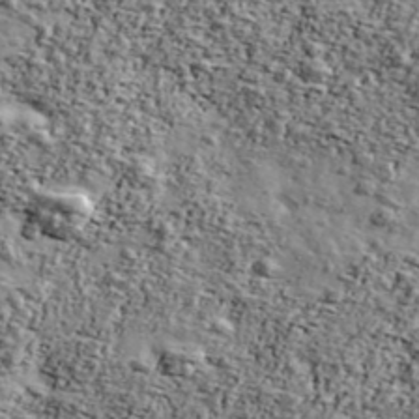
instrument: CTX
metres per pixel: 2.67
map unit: Ave
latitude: 42.5735
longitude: -110.5357
